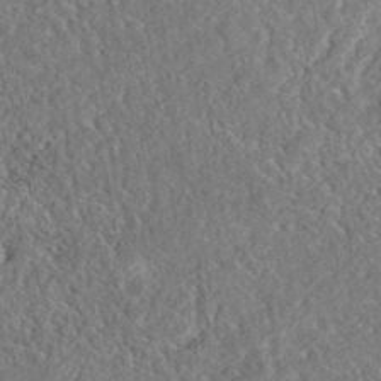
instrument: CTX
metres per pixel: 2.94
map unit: eAb
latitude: 37.6505
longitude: 112.0283
